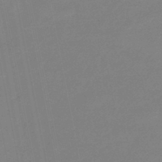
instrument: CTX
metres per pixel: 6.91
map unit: eHb
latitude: -46.0283
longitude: 86.3873
